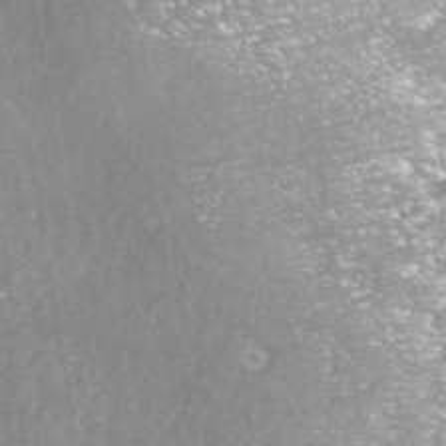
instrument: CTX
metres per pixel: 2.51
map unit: ANa
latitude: 42.1200
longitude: 23.8234
